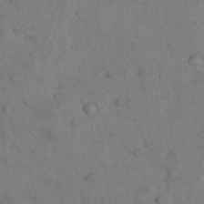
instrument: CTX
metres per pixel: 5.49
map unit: Nhu
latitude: 8.0444
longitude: -23.8205
